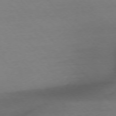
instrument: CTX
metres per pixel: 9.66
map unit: Ap
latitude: -76.5196
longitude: -87.8394
